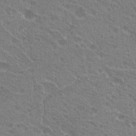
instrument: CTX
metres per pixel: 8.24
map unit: Hto
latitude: 20.9136
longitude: -34.2144
